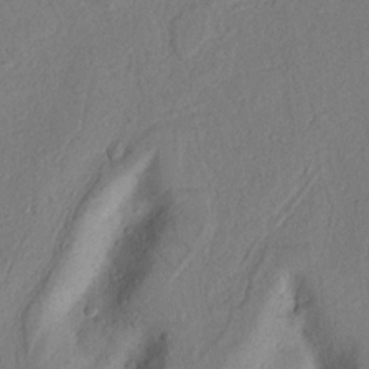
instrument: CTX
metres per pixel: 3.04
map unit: Nhu
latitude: 19.2726
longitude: -77.0269
